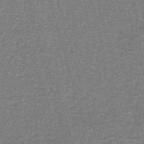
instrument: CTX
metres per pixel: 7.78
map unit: lHb
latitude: -43.1620
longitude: 55.8423
